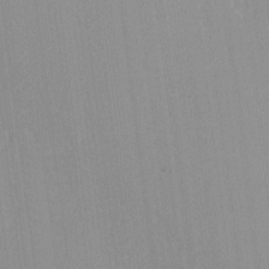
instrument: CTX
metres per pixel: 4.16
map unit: lHvf
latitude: -13.4832
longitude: -103.0458
